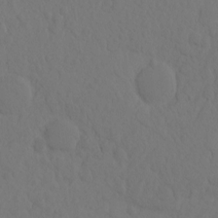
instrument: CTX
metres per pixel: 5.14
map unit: eHh
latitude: -1.5399
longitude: 15.0109
